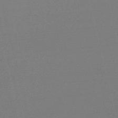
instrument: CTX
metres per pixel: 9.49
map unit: lHb
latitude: -47.2376
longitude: 68.0661
